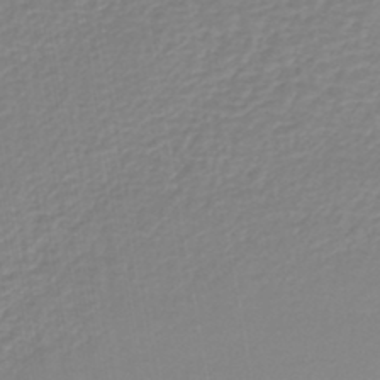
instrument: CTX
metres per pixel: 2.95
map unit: lHb
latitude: -44.3684
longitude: 65.6344
